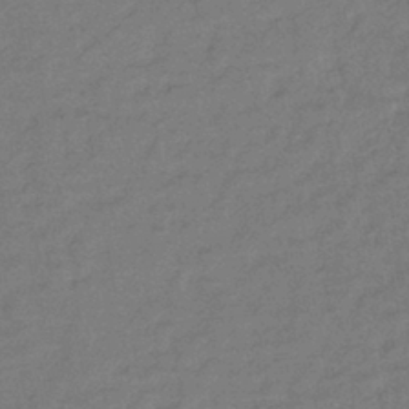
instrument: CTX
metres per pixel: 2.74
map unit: lHb
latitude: -40.8786
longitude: 75.4644
